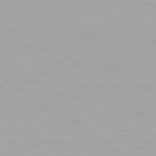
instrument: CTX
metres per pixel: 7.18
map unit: Hpe
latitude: 77.3481
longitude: -164.8380
